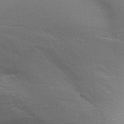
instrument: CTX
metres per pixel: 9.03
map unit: Aa
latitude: 31.9717
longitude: -133.7072
